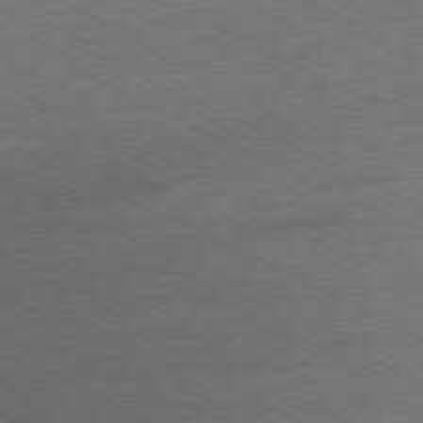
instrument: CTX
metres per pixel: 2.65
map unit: Ap
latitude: -81.2376
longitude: -85.4615
